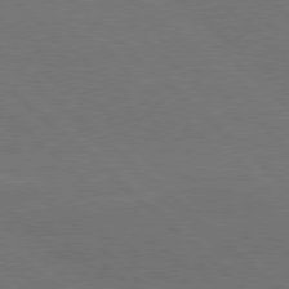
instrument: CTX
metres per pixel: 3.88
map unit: Ap
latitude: -80.0472
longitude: -54.7435
